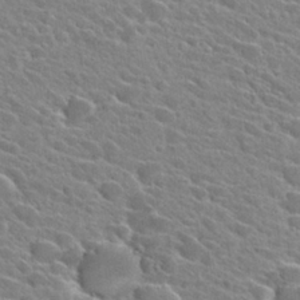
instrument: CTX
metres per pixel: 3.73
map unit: Hto
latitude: 25.4615
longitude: -42.4412
